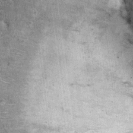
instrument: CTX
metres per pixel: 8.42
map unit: Ht
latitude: 9.5182
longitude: -38.3845
